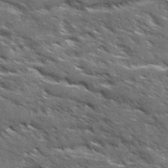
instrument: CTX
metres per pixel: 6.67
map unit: Ave
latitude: 17.9339
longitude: -130.4790
